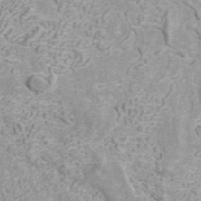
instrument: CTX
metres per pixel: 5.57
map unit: ANa
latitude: 41.6127
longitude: 31.0108
